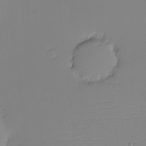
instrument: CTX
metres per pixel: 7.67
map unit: eHh
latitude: -5.8989
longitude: -86.1011
